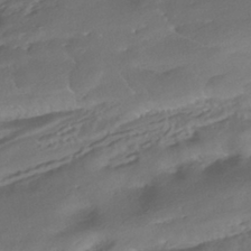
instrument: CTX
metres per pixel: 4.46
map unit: HNhu
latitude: -42.1227
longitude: 102.6141
